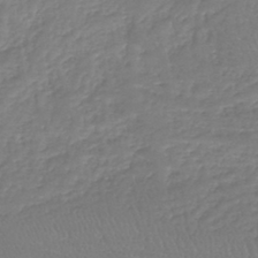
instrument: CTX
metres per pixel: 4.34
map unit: lHb
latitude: -40.9730
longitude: 68.6140
